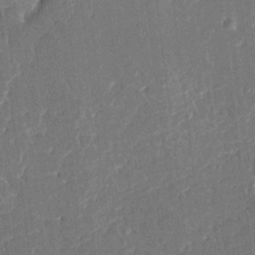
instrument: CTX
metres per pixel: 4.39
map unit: HNhu
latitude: 5.7072
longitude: -6.2145
